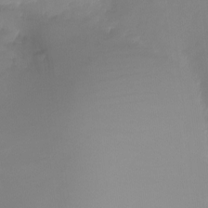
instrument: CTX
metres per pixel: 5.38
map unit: Nhu
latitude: -15.3132
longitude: -53.9717
